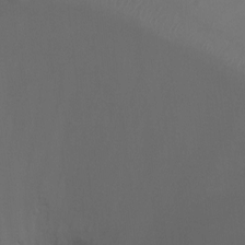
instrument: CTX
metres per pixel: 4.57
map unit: Ht
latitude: -3.4643
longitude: -25.3859
